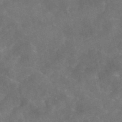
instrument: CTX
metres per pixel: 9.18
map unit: eAb
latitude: 46.0633
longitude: 125.6533
